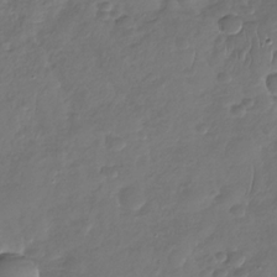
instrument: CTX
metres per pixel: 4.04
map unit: Nhu
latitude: -30.2550
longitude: -61.2915
